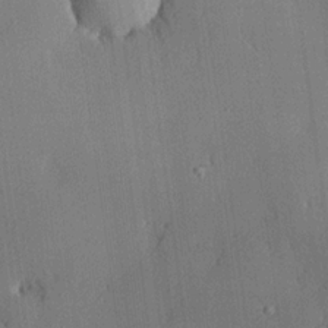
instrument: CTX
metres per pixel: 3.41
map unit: lHvf
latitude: 20.4601
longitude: 144.1228
